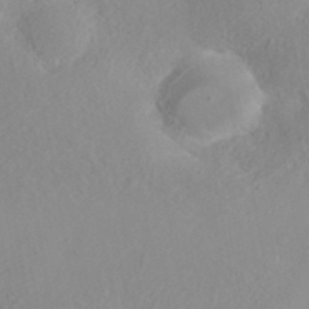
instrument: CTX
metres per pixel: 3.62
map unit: ANa
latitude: 40.0444
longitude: 22.1417
